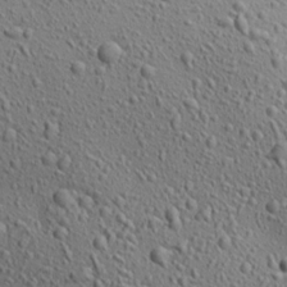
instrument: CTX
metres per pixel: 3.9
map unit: Aa
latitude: 23.3293
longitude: -143.9717
